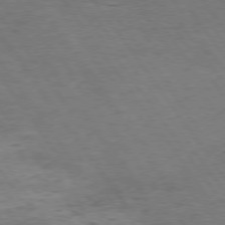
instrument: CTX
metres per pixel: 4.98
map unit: Hpe
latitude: 74.8380
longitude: -142.5546
